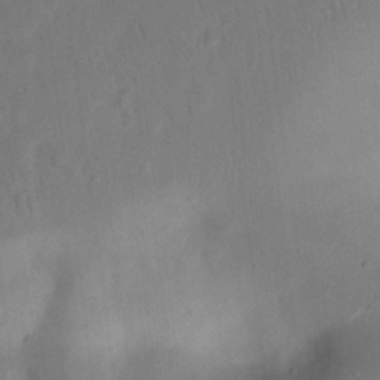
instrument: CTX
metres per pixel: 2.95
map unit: Nhu
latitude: 23.4804
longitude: -70.8569
